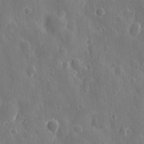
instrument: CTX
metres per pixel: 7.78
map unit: eHh
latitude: 12.2901
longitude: -73.2537
